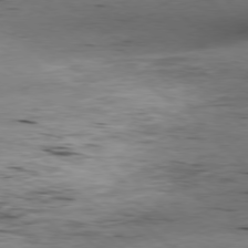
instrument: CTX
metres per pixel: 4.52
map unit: Ap
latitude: -79.1998
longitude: -91.7072
